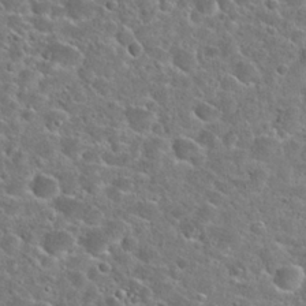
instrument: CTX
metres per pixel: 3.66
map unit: Hto
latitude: 24.6490
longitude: -46.7058
